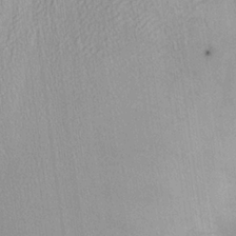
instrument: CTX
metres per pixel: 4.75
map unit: Htu
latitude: -5.9178
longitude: 154.9352
